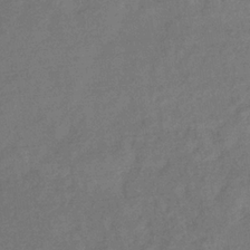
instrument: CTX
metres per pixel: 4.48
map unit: eHb
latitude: -34.3117
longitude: 75.2565
